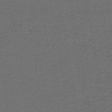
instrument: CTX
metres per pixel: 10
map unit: lHb
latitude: -43.8233
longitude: 53.5021
